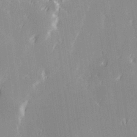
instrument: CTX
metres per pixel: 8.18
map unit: Hve
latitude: 28.0822
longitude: 145.1998
